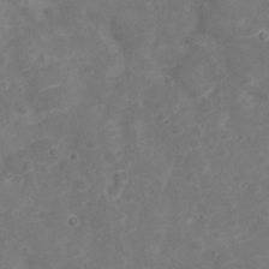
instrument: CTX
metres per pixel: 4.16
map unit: Nve
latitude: -20.0472
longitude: 104.4629
